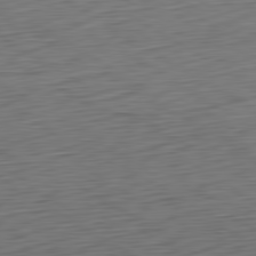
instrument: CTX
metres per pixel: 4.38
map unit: Ap
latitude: -80.5196
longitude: -68.3278
